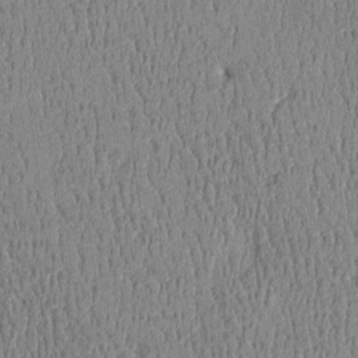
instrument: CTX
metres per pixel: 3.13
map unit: Htu
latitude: -5.1053
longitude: 175.3698
